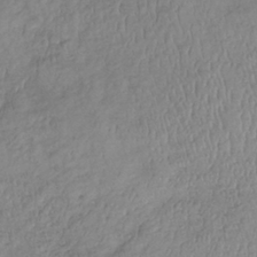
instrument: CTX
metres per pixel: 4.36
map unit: lHb
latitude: -35.3321
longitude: 69.1998
